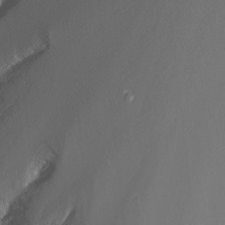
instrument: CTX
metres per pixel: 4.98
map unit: Nhu
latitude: -8.1606
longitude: -83.3859
